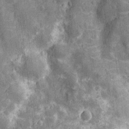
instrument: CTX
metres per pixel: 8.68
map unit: Nhu
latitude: -13.7289
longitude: -23.8016
